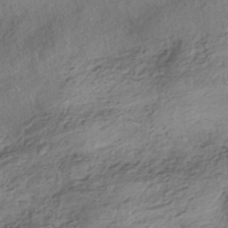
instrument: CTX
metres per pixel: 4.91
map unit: HNhu
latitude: -42.4440
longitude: 105.5966
